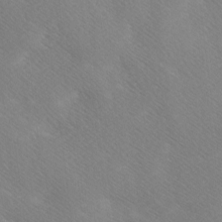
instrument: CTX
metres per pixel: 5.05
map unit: Ave
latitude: 0.4790
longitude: -114.5734
